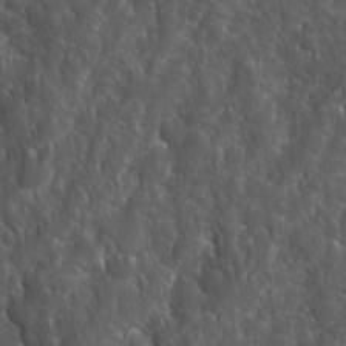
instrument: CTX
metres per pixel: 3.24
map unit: Ave
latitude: 15.9717
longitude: -133.6316
